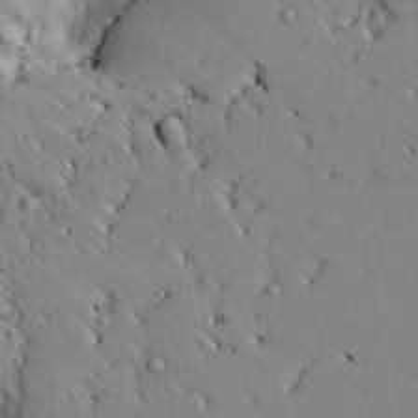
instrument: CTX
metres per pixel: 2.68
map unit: Aa
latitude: 27.1214
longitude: -128.2144
